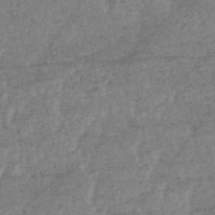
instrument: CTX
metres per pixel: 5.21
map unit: lHb
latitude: -34.2173
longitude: 70.7463
